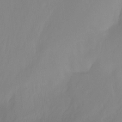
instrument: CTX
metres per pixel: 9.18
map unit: Ht
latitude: -12.8219
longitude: -50.0444
